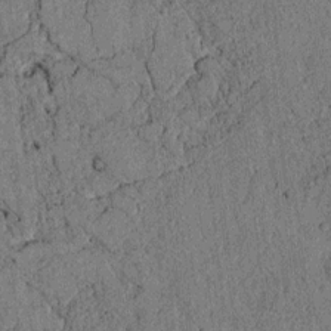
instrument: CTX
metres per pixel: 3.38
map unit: lAvf
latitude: 4.2711
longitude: 158.4440
